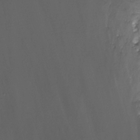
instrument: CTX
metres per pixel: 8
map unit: Nhu
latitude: -12.7085
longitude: -50.8569
